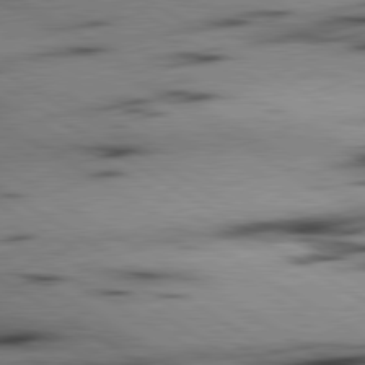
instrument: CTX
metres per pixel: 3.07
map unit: lApd
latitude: 80.0444
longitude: 163.4265
